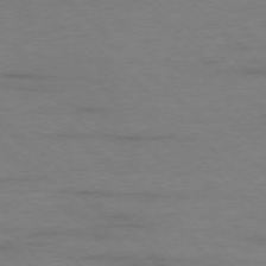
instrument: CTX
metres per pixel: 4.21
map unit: Ap
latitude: -77.5021
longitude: -93.9339
